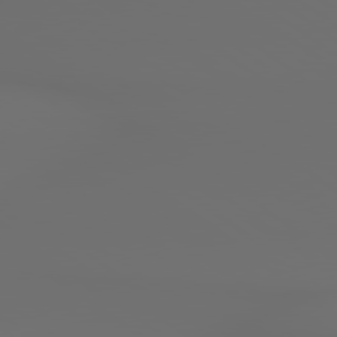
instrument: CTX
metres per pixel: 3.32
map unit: lApd
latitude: 79.5749
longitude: 176.8408
